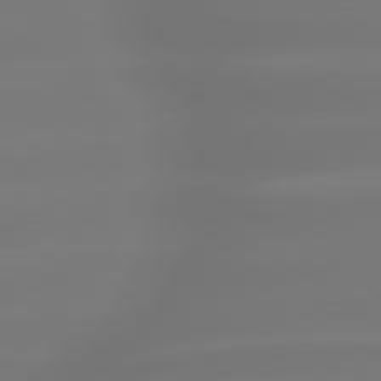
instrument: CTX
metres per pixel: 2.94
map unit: lApd
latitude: 79.8206
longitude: -136.9892
